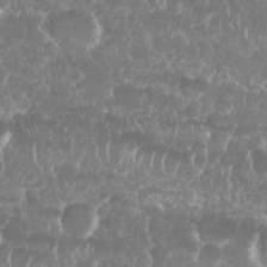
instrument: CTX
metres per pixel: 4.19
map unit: Nhu
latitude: 25.9528
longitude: -61.2348
